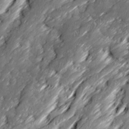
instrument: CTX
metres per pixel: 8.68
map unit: Ave
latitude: 15.9717
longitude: -136.8569
